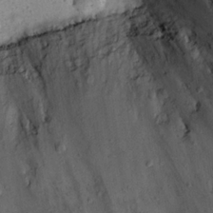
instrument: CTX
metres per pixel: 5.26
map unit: Nhu
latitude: 22.7435
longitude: -67.6316
